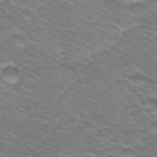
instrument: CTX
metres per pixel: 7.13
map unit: Hto
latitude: 25.0080
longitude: -30.3657
